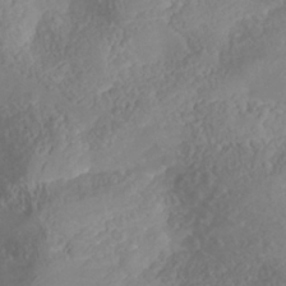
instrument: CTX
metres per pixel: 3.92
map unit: Nhe
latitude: -40.8219
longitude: -110.1389
